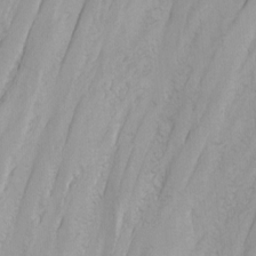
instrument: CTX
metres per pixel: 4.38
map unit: Nhu
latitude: 0.0444
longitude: -76.6112
